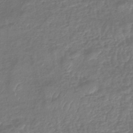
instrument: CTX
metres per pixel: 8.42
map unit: eHb
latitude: -43.4265
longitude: 82.2739
